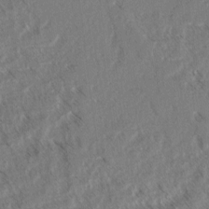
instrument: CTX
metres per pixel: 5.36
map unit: lAvf
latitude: 4.3278
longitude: -105.8584
